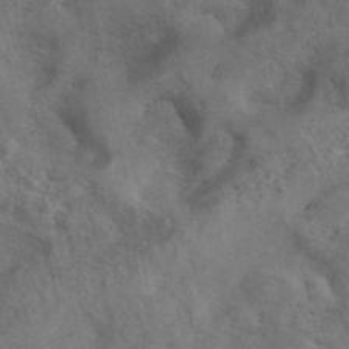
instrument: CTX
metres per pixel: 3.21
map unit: eAb
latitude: 42.3089
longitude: 109.1620
